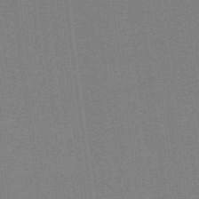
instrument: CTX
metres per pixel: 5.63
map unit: ANa
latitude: 51.8583
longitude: -70.7813
